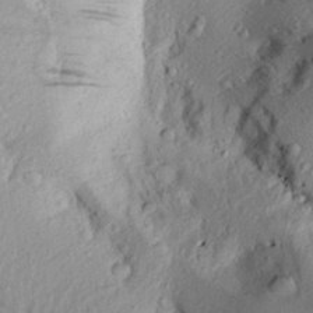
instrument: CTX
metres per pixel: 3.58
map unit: Aa
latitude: 30.1956
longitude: -136.2523
